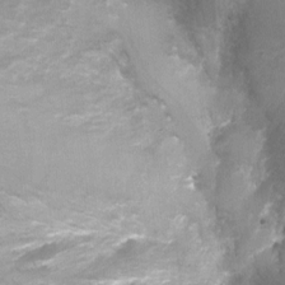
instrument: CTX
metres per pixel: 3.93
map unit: Ht
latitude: -3.1431
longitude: -28.4601
